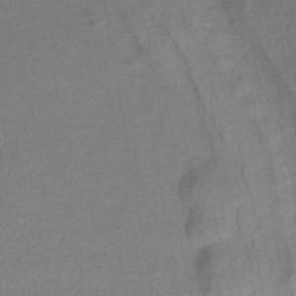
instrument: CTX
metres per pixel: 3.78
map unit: HNhu
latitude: -44.5007
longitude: 93.8044
